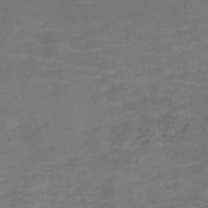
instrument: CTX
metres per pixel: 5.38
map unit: Nve
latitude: -59.1998
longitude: 59.6154
